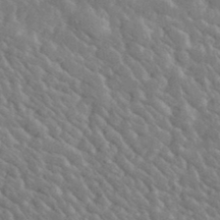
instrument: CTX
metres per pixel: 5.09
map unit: lHvf
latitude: 37.0837
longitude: -89.8584
